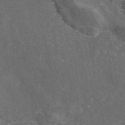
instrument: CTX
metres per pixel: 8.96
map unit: eAb
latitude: 46.7436
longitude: 112.0094
